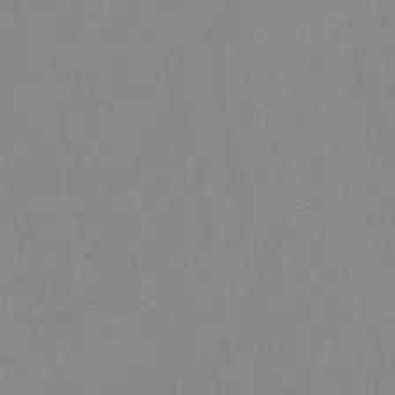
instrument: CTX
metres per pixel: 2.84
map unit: lHb
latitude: -46.1417
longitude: 72.9164
